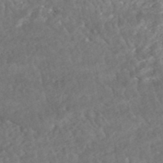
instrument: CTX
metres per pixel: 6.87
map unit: HNhu
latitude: -48.5952
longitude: 102.5196
